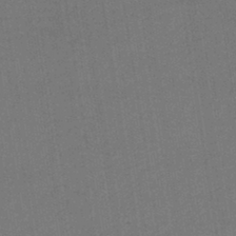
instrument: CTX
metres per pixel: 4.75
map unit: lHb
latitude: -43.2942
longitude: 68.7085
